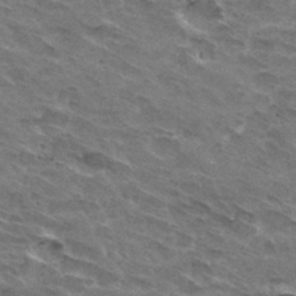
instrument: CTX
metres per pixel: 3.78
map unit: Hto
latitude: 32.1767
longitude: -45.0080
